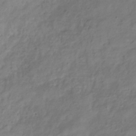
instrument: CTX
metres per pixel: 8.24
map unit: Hve
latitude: -32.6897
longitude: 90.2362
